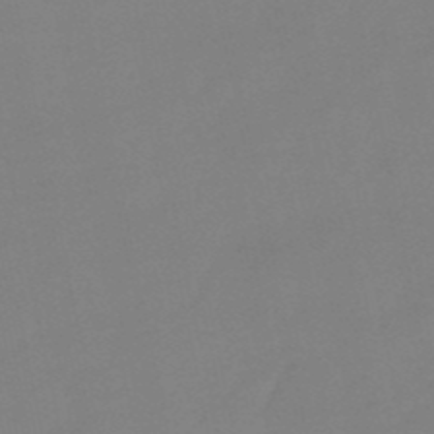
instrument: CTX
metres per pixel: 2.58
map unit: eHb
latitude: -50.1984
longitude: 77.3888
